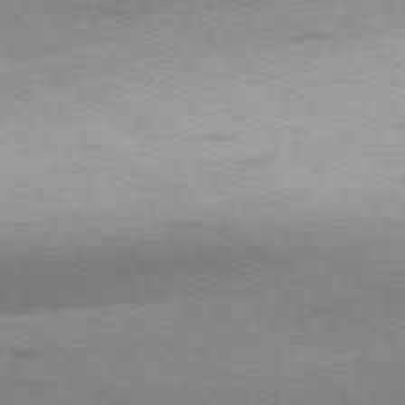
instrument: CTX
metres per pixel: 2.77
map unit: Hpe
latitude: -79.4076
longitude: 9.4265
